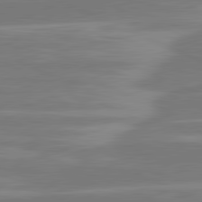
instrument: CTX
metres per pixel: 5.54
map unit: lApd
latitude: 81.3293
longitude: -131.4994
